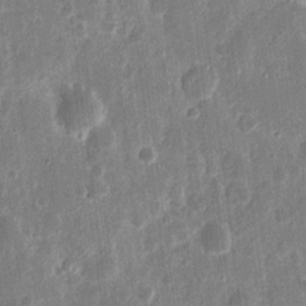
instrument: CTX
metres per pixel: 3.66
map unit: eHh
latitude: 11.1781
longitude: -72.8758
